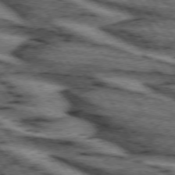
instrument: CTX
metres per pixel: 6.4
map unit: lApd
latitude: 73.9151
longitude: -73.6505
